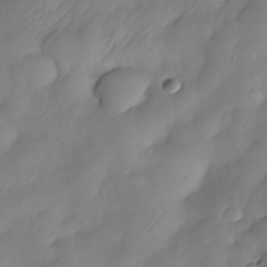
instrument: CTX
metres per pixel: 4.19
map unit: Nhe
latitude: -33.9367
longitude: -144.4979
